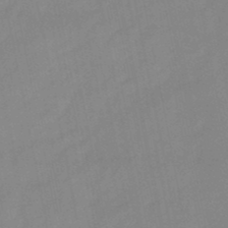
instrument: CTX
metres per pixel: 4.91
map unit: lHb
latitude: -48.2740
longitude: 75.7667
